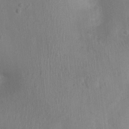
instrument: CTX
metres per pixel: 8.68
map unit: Nhu
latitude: 0.1388
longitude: -16.6679
